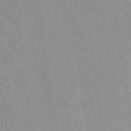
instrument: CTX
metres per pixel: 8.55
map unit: Nhu
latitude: 13.0459
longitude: -36.0633
